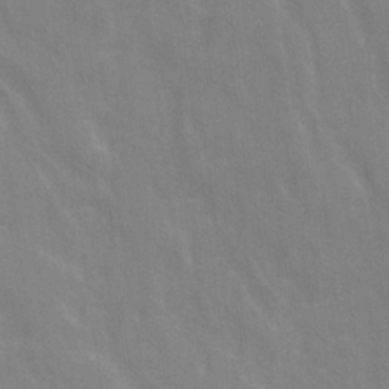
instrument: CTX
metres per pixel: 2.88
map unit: Ave
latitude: 21.2537
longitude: -134.1577
